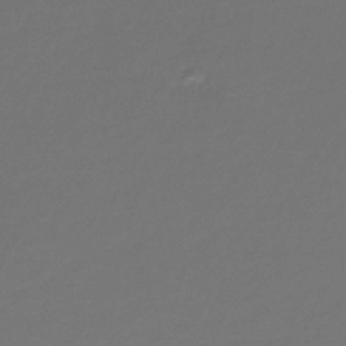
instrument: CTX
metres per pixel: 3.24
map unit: lHb
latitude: -43.0864
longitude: 72.3873
